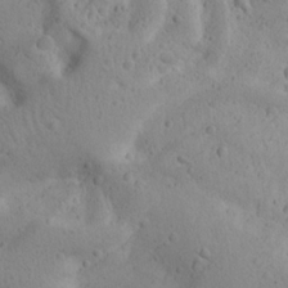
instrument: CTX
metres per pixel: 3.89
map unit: Ave
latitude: 22.9514
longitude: -136.8191
